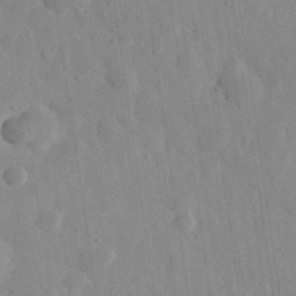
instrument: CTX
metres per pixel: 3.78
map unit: eHh
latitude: 32.9892
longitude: -78.4223
